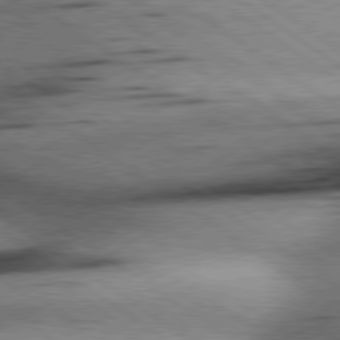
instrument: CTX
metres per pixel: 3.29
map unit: Hpe
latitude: 78.9136
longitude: -155.7261
